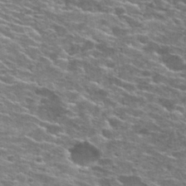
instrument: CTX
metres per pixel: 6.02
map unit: Hto
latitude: 27.7072
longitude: -47.6505
